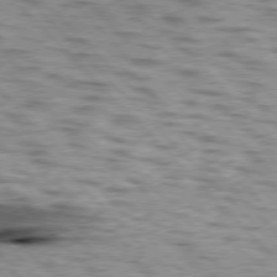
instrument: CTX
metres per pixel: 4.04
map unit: lApd
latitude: 76.7246
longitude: -70.8002
